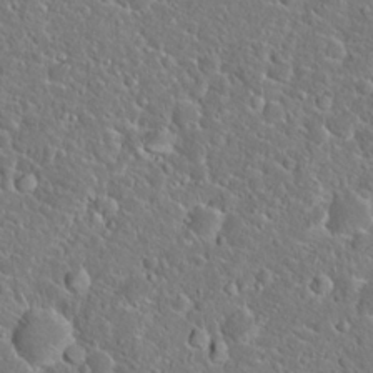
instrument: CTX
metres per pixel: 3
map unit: Hto
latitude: 20.6113
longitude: -44.7435
